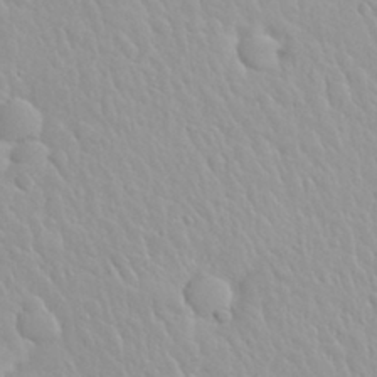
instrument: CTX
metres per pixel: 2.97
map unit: Nhu
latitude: 29.6505
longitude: -55.7638
